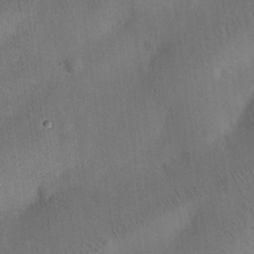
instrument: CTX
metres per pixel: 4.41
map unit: eHh
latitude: 25.4615
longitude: -69.0837
